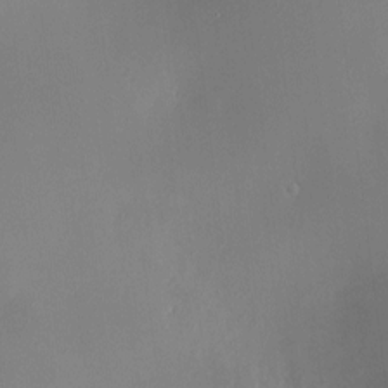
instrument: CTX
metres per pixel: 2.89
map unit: HNhu
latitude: 6.5546
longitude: 8.5952
